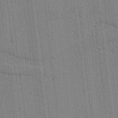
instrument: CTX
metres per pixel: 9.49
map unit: lAvf
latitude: -1.5966
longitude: -107.6505
